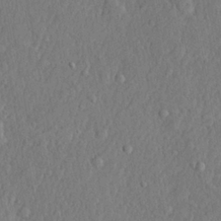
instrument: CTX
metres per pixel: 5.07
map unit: lHvf
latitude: 22.1956
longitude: 143.9178
